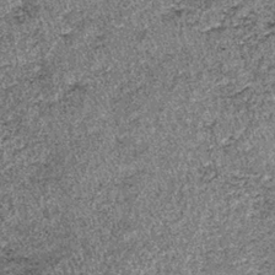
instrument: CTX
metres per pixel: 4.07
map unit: lHb
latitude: -37.8422
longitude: 67.1620
